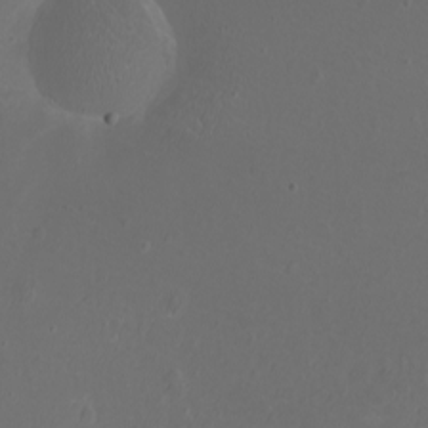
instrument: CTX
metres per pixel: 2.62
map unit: eHh
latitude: -7.2754
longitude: -75.0081
